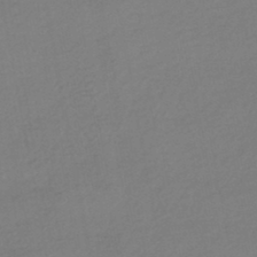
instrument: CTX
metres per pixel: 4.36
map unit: HNhu
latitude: -45.3699
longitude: 94.1039
